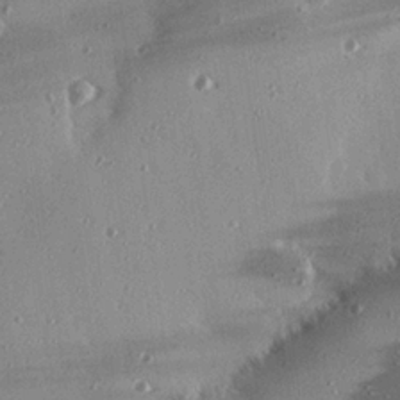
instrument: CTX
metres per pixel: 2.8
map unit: eHh
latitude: 23.7072
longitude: -89.9717
